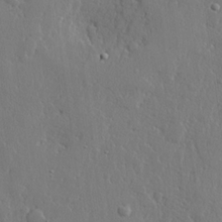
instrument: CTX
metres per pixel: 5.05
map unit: lHvf
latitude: 22.5168
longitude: 145.0487
